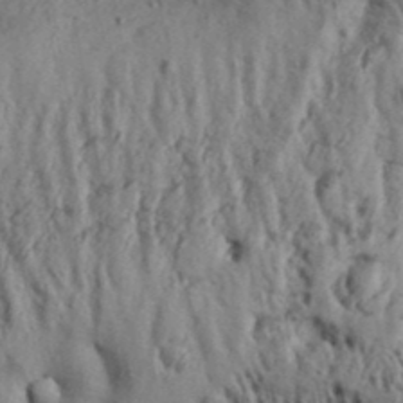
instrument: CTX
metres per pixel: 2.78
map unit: Aa
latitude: 32.3467
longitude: -135.1403
